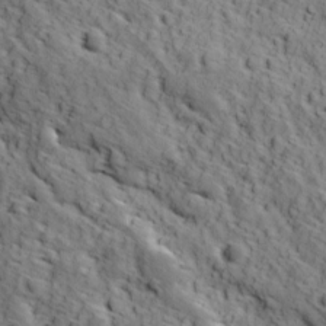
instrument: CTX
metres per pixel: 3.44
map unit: Ave
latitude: 12.0822
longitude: -105.1592
